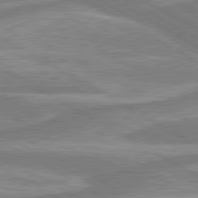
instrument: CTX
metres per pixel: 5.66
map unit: lApd
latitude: 80.2522
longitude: -178.4223
